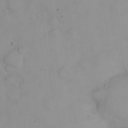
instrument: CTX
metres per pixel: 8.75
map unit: eHh
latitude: 22.8947
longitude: -59.7828
